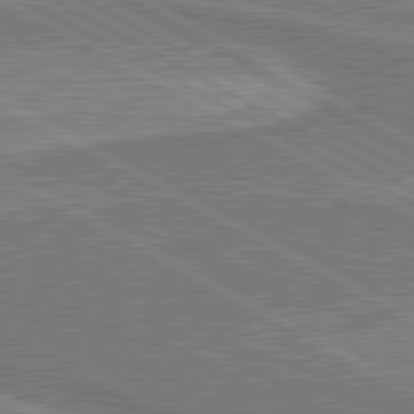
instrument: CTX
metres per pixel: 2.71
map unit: lApd
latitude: 80.6113
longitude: 144.0472
